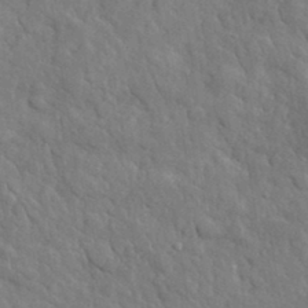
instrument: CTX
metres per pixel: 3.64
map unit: lHvf
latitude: 34.8758
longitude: -86.8191
